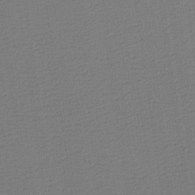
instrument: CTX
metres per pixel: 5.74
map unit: eHh
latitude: -3.7666
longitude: -86.2900
